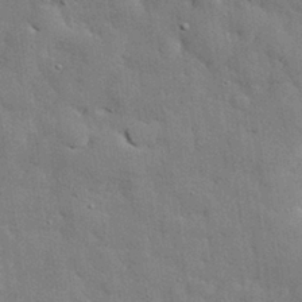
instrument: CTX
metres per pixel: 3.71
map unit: eHh
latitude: 30.5735
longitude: -82.8946
